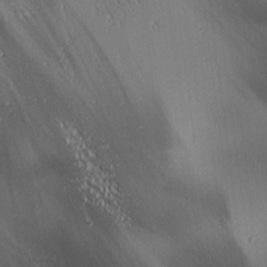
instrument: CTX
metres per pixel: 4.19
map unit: lAa
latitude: 1.4048
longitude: -116.1767
